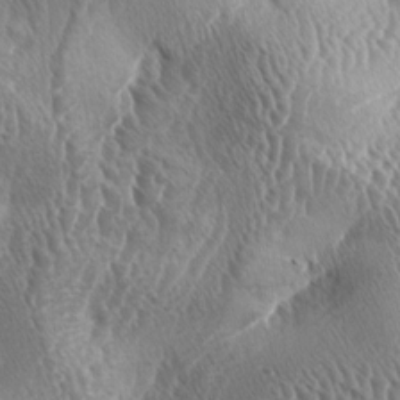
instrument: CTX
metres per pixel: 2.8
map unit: lAa
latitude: -5.5210
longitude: -128.8002
